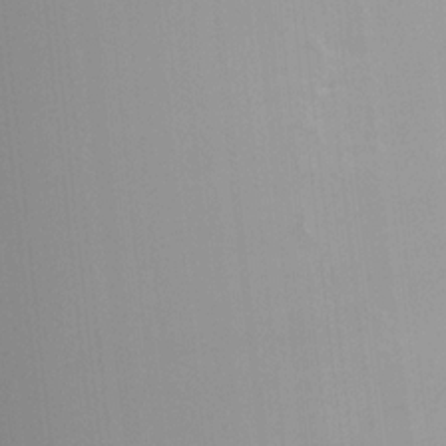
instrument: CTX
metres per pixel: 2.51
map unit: HNhu
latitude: 5.7827
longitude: 4.0472
